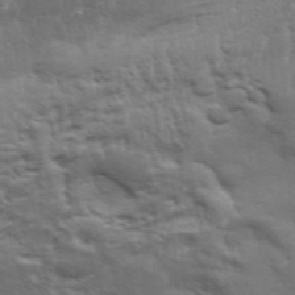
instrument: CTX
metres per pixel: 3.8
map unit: Aa
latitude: 33.5560
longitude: -136.0822
